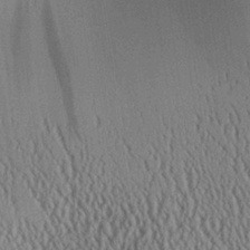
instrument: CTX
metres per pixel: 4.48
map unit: Aa
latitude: 25.9906
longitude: -135.7827
